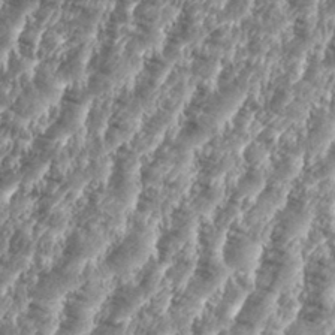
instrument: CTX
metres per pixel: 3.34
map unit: eHh
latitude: 35.7449
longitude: -136.8380
